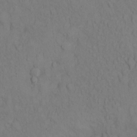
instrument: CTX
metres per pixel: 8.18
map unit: Hto
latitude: 13.2348
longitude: -61.6127
